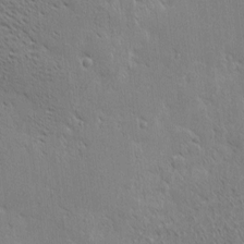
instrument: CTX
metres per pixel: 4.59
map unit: eHh
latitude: 2.1389
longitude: -77.8961
